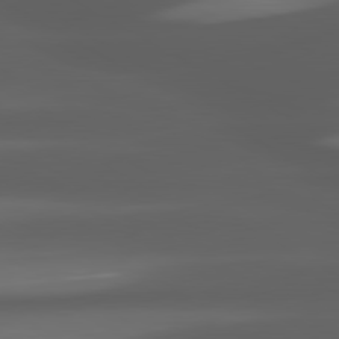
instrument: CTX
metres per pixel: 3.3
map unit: lApd
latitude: 80.4790
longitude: -144.2333
